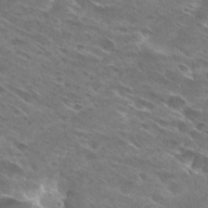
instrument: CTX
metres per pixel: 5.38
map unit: Hto
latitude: 29.6316
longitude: -44.3278
